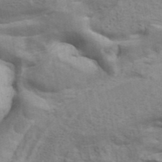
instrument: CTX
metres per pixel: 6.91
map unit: ANa
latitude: 42.4223
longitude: 17.4833
